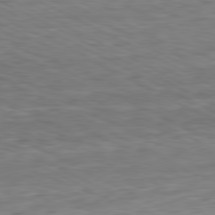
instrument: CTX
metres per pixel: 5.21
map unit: Ap
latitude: -81.4455
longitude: -62.8947
